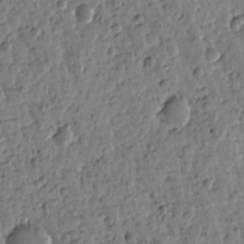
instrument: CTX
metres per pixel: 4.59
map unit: Htu
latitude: 2.2333
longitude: -178.1389
